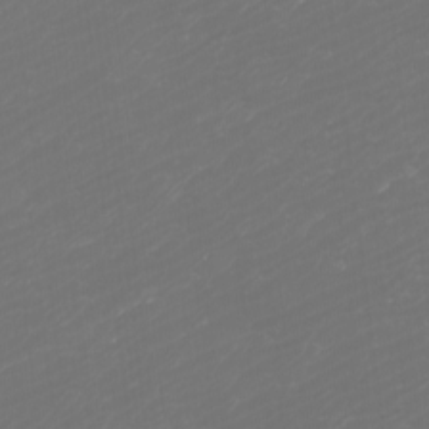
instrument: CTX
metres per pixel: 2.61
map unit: Htu
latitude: -6.2172
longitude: -74.2334
